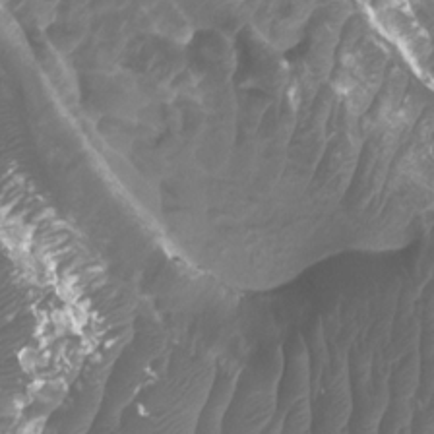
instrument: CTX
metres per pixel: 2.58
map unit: Htu
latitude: 3.4804
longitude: -21.1403
